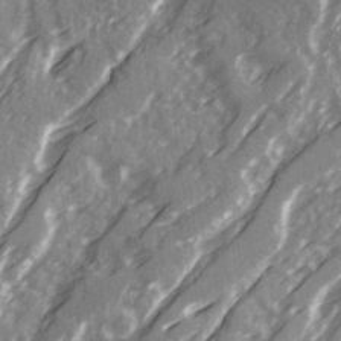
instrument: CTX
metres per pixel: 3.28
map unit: Ave
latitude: 20.4790
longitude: -131.0459
